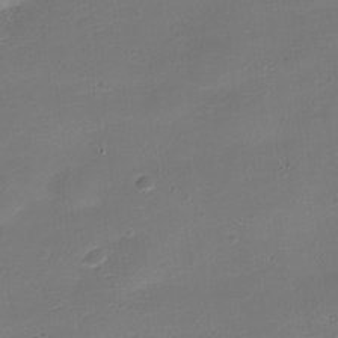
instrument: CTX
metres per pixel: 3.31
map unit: Nve
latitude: -21.4076
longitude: 105.0486
